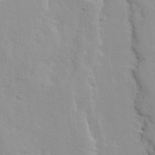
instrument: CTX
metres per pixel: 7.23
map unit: Ave
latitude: 13.4049
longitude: -132.8947
